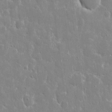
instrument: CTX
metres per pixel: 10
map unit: eHh
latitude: 8.8569
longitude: -69.8772
